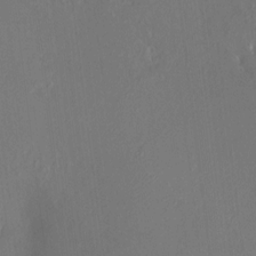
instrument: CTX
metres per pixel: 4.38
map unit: HNhu
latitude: 7.1025
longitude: 3.4076
